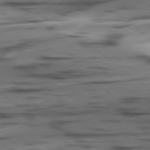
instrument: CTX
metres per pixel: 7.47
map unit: lApd
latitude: 78.6302
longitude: -50.3467
